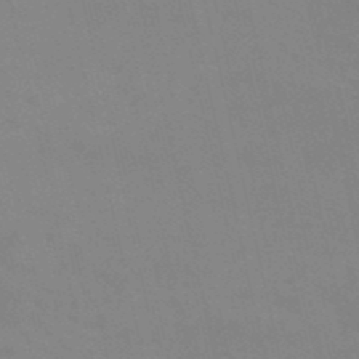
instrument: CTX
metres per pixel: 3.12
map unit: lHb
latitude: -49.1809
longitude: 70.7085
